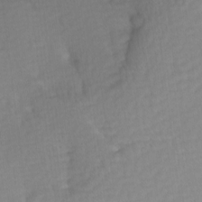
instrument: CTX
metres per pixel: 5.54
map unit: Ave
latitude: 8.3656
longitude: -105.1781
